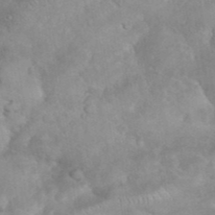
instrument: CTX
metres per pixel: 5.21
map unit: eHh
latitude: 35.5560
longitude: -62.4223
